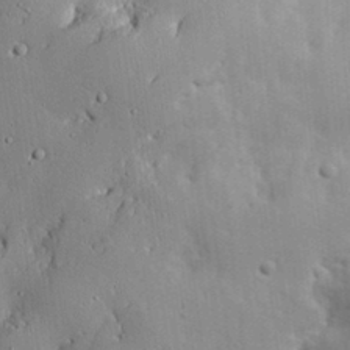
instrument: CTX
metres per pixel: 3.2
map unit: lAvf
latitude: 24.0444
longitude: -110.7813
